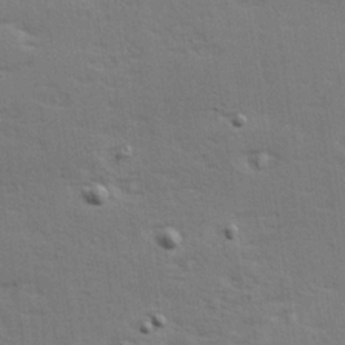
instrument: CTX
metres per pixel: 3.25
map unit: Hve
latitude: 26.6869
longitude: -94.2523
